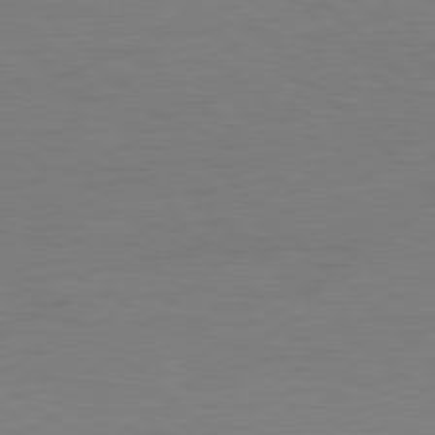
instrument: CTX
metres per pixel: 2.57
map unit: Ap
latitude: -79.8800
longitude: -56.2900
